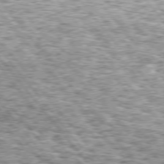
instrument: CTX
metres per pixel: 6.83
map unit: Hpe
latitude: 75.1403
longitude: -157.2159
